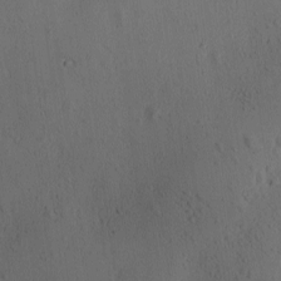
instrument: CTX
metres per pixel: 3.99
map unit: Ave
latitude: -9.9178
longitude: -121.9339
